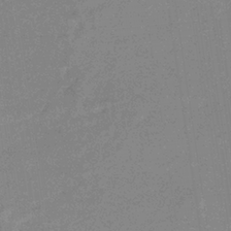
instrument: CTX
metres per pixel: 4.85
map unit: eHb
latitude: -36.6329
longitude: 76.6896
